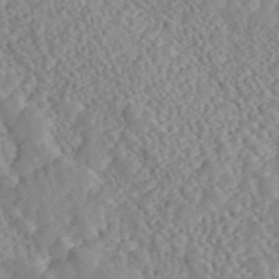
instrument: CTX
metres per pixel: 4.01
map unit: ANa
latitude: 46.5357
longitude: 49.8045
